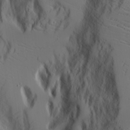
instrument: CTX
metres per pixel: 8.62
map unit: Aa
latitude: 17.5371
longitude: -125.0269
